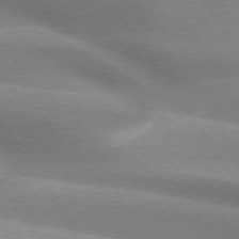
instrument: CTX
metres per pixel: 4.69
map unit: lApd
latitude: 74.8758
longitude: -63.4238
